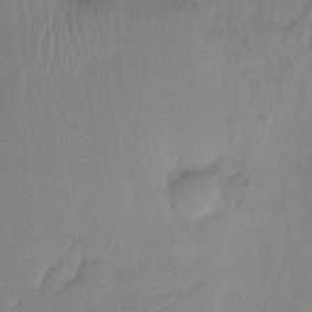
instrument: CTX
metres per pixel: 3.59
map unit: Hto
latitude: -8.0094
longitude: -47.1781
